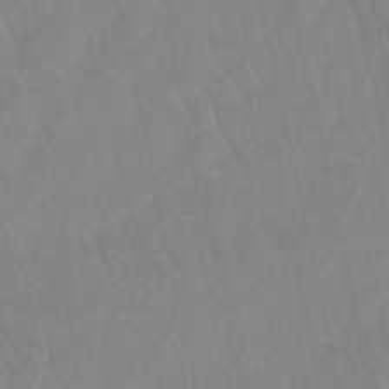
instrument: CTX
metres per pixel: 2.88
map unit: lHb
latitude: -49.0676
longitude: 72.9541
